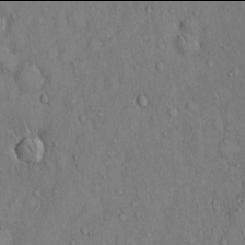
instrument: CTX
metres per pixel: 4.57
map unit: Hto
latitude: 13.9906
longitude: -58.3278
